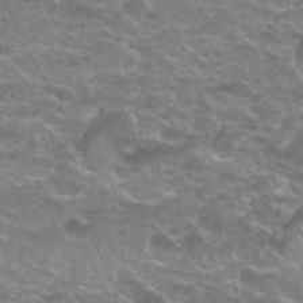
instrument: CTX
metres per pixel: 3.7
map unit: Nhu
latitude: 27.1403
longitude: -53.3104
